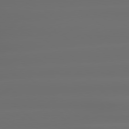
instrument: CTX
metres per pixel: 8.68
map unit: lApd
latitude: 79.3104
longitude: -135.5749
